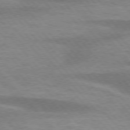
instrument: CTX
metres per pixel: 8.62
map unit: lApd
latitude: 75.8394
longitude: -59.1025
